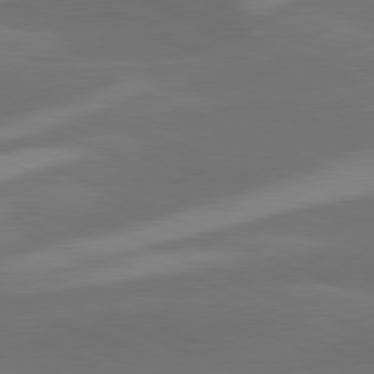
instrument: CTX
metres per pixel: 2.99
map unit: lApd
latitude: 81.5560
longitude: 125.1242
